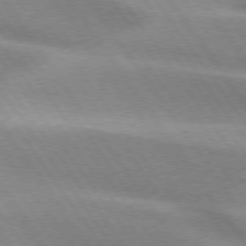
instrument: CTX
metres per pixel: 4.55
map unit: lApd
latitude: 75.0458
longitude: -63.6883
